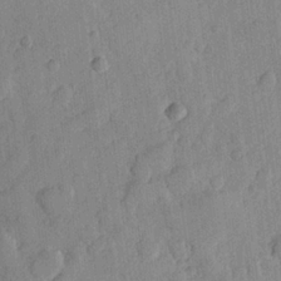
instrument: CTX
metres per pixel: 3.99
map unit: Hve
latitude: 23.7261
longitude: 148.9353
